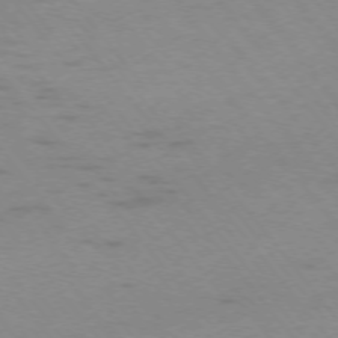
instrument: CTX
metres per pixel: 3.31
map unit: Ap
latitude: -75.5588
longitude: -67.1403
